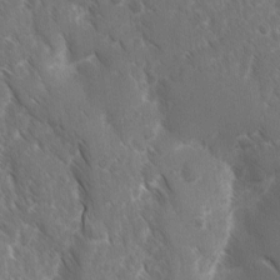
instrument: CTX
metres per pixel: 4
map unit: Ave
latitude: -10.6330
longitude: -119.1781
